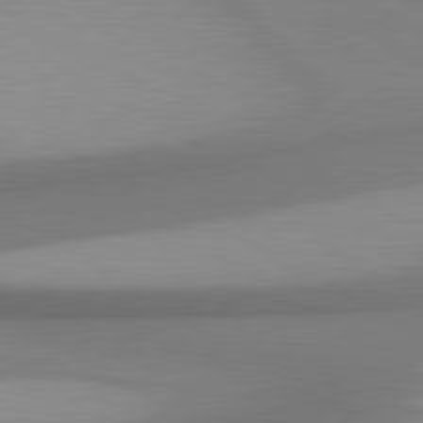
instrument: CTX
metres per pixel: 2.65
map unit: lApd
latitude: 81.0647
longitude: 174.7274
